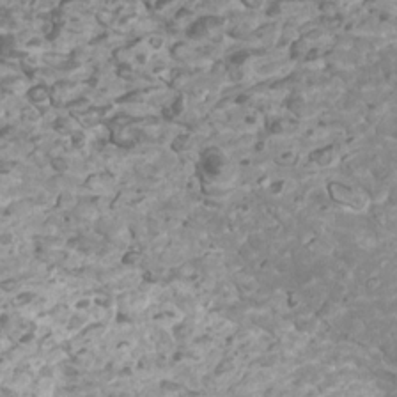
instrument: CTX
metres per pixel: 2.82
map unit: Htu
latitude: 2.3656
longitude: -20.5735
